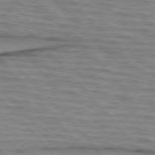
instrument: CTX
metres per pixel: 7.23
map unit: lApd
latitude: 76.4034
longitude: -77.1403
